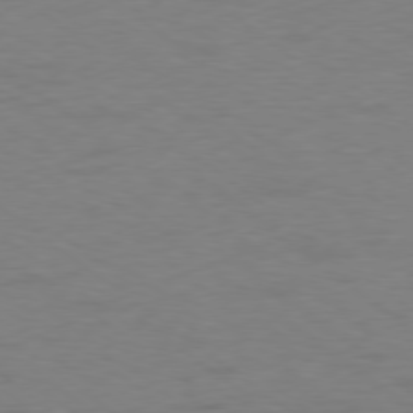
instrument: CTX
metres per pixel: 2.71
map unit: Ap
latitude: -78.8786
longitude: -68.6302
